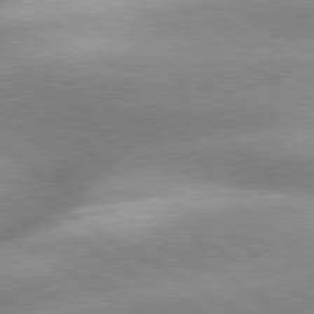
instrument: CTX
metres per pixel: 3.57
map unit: lApd
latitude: 79.9150
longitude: -144.5168
